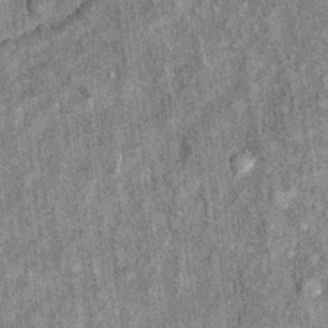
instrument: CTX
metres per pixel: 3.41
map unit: Ht
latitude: 8.9325
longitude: -37.7072
